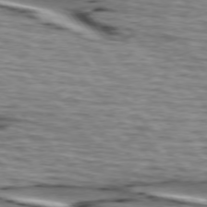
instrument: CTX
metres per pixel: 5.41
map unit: lApd
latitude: 74.9514
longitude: -72.5357
